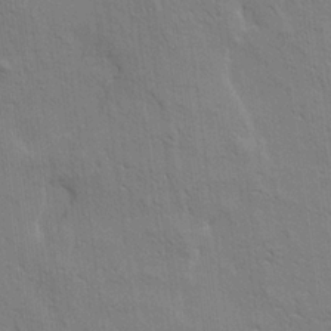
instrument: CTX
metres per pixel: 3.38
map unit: Ave
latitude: 21.7261
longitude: -140.4223
